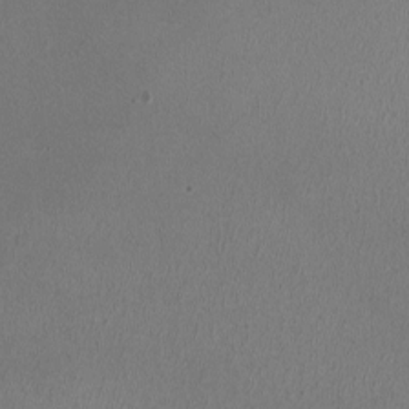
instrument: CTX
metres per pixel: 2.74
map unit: HNhu
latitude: -1.1809
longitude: -0.4979
